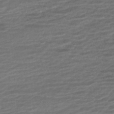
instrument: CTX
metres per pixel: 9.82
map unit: ANa
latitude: -45.2943
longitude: 105.5966
